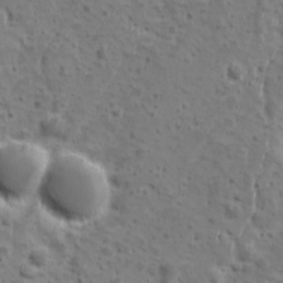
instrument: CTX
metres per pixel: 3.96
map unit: Ave
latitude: 10.6302
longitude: -104.7813
